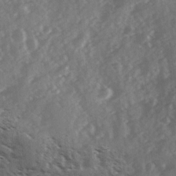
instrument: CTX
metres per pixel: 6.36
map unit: Ave
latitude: 11.4238
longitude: -102.7057
